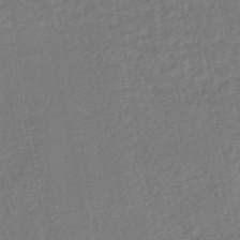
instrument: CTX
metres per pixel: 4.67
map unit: HNhu
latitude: -45.7289
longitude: 101.9367
